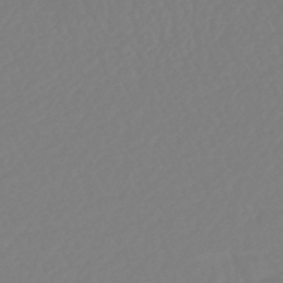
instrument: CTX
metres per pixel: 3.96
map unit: lHb
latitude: -42.4062
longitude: 77.9178
